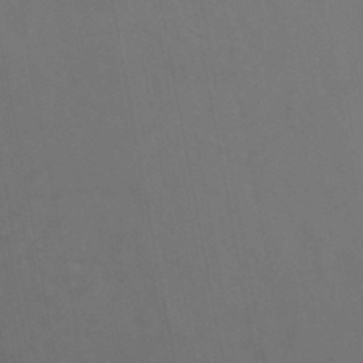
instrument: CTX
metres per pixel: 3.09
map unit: HNhu
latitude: -46.2172
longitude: 93.5588
